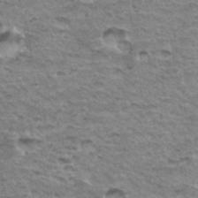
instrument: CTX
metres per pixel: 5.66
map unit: Hto
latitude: 35.7071
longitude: -43.4049
